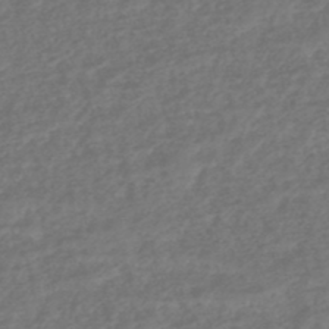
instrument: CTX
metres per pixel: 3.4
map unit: HNhu
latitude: -47.5210
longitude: 96.7463
